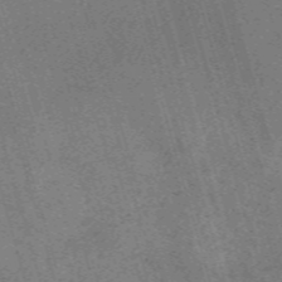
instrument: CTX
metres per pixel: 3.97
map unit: Nve
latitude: -59.7855
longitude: 64.1228
